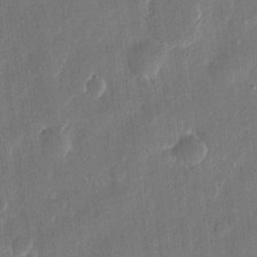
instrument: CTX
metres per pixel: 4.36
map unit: eHh
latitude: 12.0255
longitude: -70.2900
